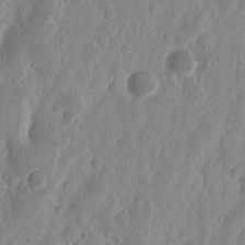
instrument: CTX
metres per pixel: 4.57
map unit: Nhu
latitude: 13.8961
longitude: -73.7639
